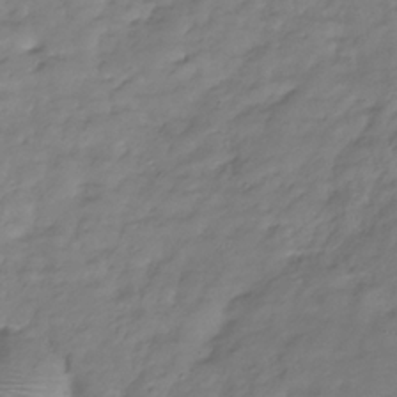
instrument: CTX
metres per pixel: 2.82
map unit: Hve
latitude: -32.1039
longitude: 91.3132
